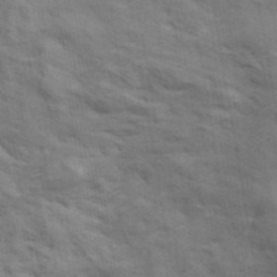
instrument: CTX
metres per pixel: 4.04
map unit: ANa
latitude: 42.3089
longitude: 17.5211
